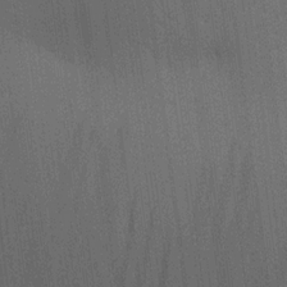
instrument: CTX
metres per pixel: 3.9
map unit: HNhu
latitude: 13.5560
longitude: 14.3307
